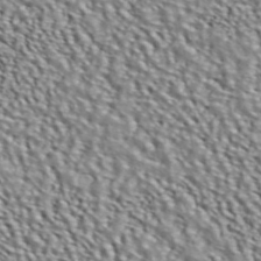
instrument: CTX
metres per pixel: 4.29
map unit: ANa
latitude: 45.7449
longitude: 48.8219
